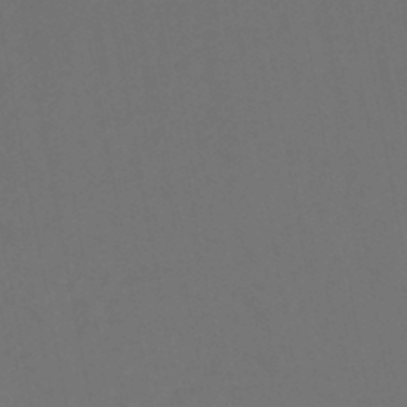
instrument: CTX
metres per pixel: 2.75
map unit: HNhu
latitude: -46.1605
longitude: 93.3888
